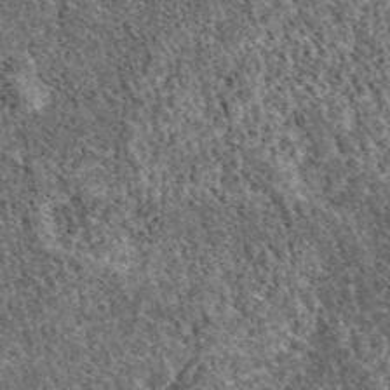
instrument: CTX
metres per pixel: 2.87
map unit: eAb
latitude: 38.2145
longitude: 110.4440
